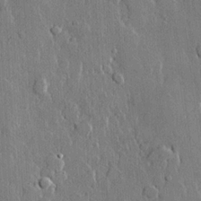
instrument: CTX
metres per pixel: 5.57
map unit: lHvf
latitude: 21.0081
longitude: 146.0283
